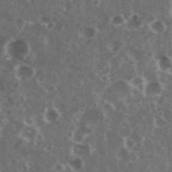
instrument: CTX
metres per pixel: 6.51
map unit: eHh
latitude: 35.1781
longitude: -59.6316
